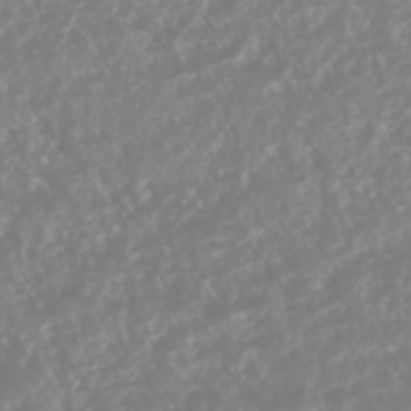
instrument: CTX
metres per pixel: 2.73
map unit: HNhu
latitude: -44.2362
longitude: 103.7100
